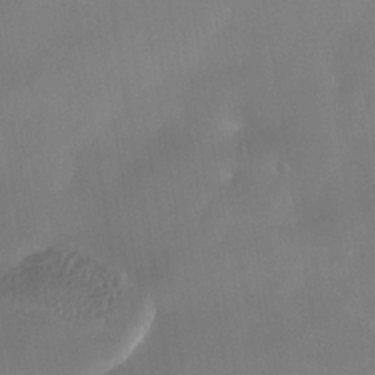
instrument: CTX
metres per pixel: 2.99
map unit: Nhe
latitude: -38.3495
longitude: -117.8772
